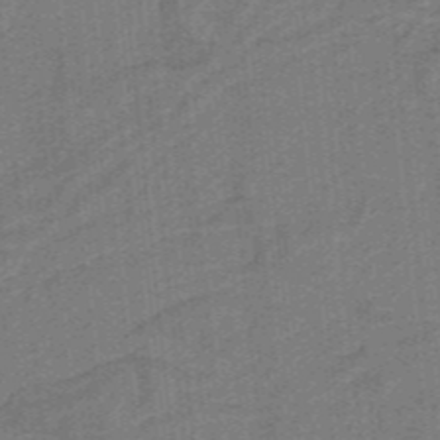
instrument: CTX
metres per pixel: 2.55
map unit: lHb
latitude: -39.1809
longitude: 54.2551
